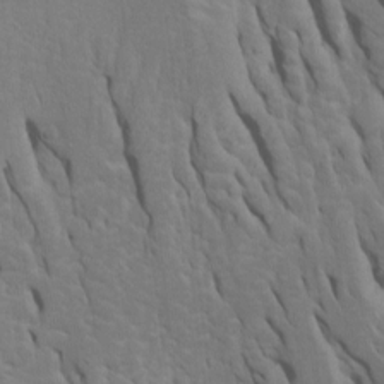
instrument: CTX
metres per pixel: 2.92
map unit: Htu
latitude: -6.7463
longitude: 144.7085
